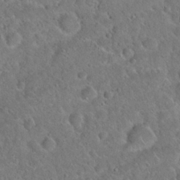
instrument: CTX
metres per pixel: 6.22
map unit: Hto
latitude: 20.2901
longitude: -50.4034
